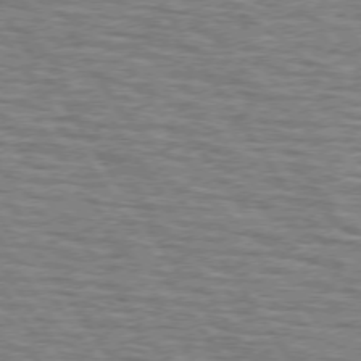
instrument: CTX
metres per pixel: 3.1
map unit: lApd
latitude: 73.7450
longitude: -73.0081
